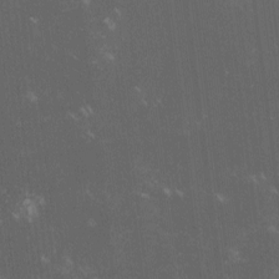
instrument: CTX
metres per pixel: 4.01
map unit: lHvf
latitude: -13.8422
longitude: -103.0647
